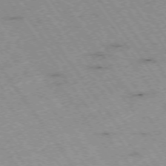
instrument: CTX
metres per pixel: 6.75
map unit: Hpe
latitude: -74.4251
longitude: 2.1983
